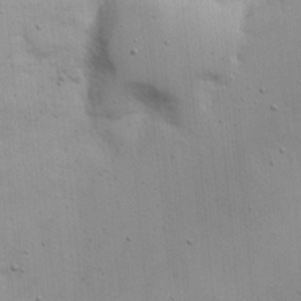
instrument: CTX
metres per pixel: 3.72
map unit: Nhu
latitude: 17.7639
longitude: -73.8962
